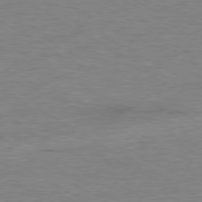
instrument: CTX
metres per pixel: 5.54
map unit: Ap
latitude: -80.1606
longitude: -86.4790
